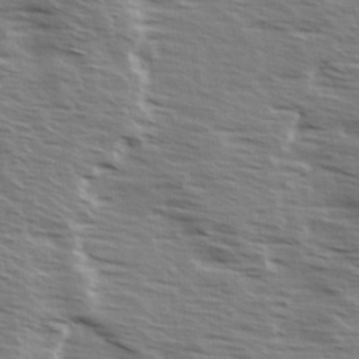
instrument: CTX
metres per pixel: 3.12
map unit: Ave
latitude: 14.3657
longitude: -103.0458
